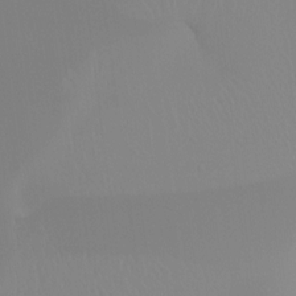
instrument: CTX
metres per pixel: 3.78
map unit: Ht
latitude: -15.8990
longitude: -47.5560
